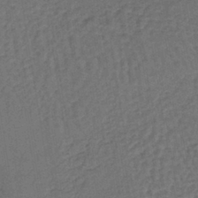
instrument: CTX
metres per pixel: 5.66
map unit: lHb
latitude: -39.8989
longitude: 63.3698
